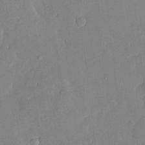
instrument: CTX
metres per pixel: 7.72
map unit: Htu
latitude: -8.5385
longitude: 176.2362
